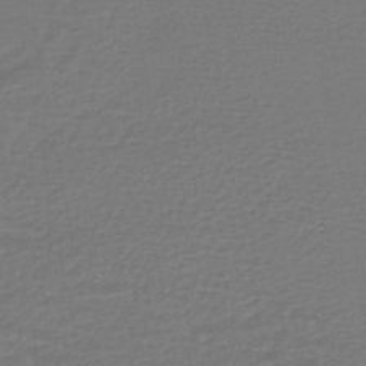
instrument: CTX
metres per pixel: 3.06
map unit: HNhu
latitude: -46.8030
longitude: 98.3873
